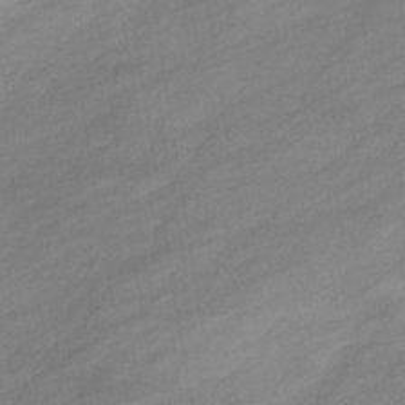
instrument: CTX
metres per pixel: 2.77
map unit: eHb
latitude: -37.3887
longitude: 78.5195
